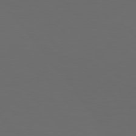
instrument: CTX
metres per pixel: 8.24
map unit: Hpe
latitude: 77.2726
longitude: -168.3090
